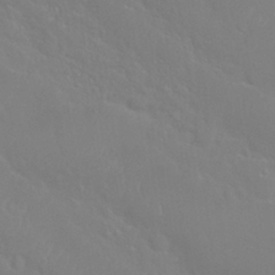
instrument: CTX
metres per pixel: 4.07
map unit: Nhu
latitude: 28.8758
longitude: -52.1578
